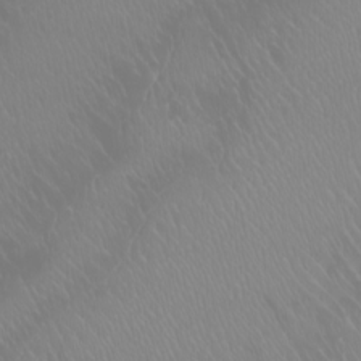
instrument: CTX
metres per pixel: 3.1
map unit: Htu
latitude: -6.5196
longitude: -71.4804
